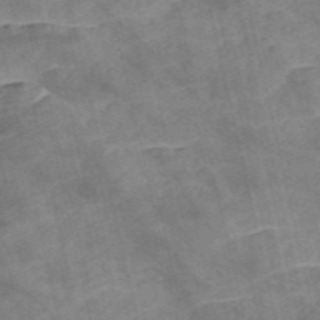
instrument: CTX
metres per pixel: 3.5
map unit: Nve
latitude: -57.1053
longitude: 54.3306
